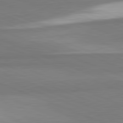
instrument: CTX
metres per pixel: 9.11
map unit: lApd
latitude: 82.1011
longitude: 160.3873
